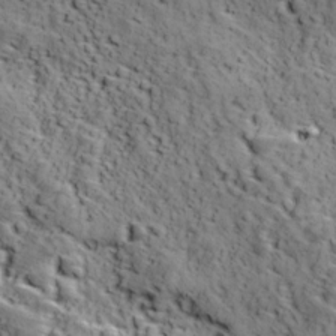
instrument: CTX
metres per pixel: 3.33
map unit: Ave
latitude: 11.9150
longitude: -105.2726
